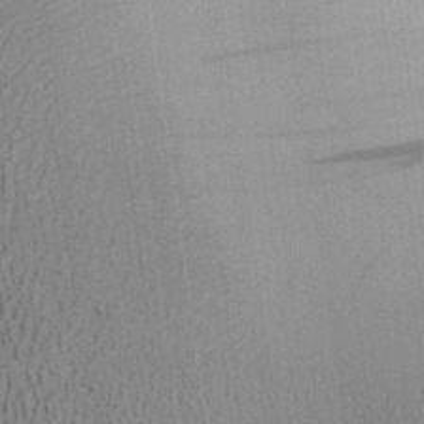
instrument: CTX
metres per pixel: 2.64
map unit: Aa
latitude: 26.3089
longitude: -134.5357
